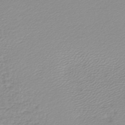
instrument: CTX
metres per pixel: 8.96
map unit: lHb
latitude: -44.0283
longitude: 60.3495
